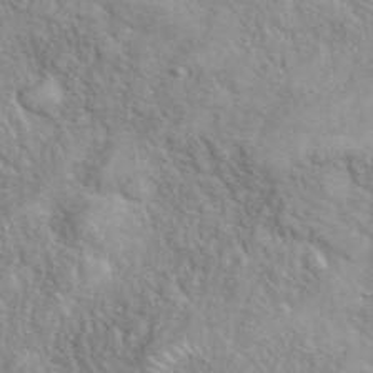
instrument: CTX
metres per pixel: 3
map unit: eHh
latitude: 39.3104
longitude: -57.9717
